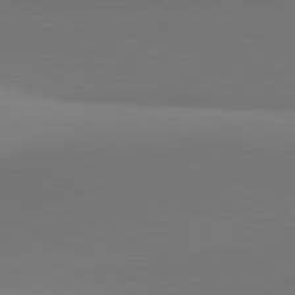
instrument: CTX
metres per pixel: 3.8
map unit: lApd
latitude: 81.4237
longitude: 145.1431
